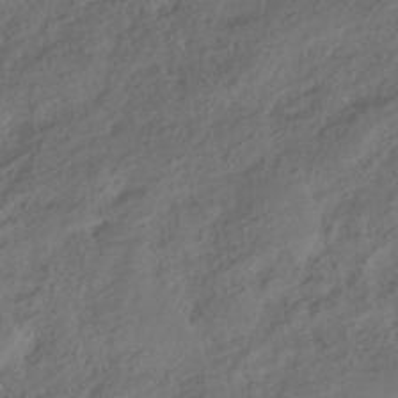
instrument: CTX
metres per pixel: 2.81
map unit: HNhu
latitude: -39.3699
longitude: 97.6911
